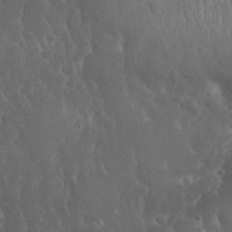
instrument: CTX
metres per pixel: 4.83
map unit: Nhu
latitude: 28.6868
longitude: -67.4615
